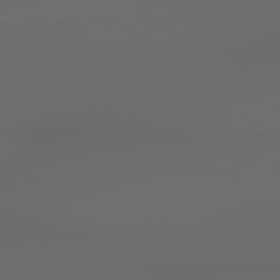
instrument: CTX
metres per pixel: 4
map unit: Hpe
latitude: 78.8191
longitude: -135.4426
